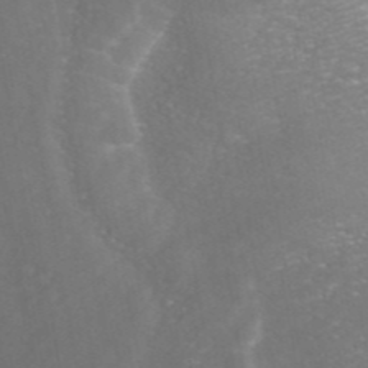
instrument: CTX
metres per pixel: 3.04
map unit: ANa
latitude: 44.3656
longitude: 24.3873
